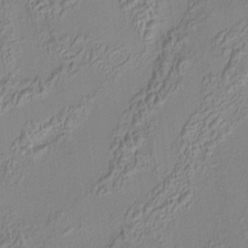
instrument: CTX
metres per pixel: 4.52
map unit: HNhu
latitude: 6.1389
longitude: 9.4076
